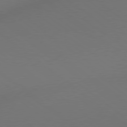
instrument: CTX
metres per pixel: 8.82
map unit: Hpe
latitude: 78.8002
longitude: 175.2564
